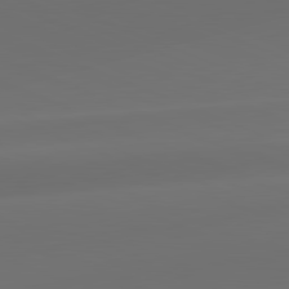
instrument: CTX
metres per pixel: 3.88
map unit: lApd
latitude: 81.8205
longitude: 131.9556
